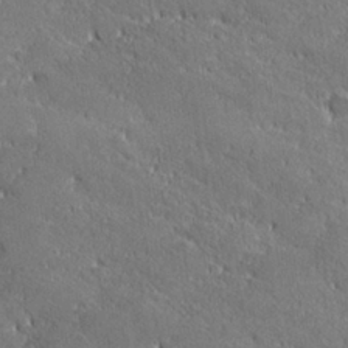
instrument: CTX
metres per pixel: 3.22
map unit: lHvf
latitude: 27.0081
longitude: 141.5777
